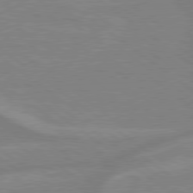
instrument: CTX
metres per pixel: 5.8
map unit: lApd
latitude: 79.1214
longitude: -164.0633
